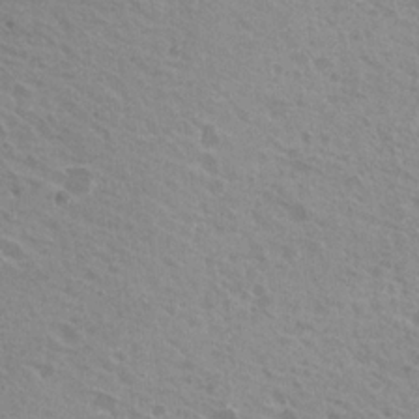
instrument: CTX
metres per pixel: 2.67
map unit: Nhu
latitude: 20.6113
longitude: -30.7436
